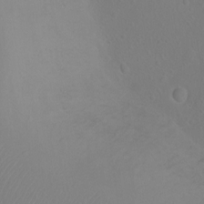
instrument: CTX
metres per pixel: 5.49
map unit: Ht
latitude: -2.1038
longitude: -27.1781
